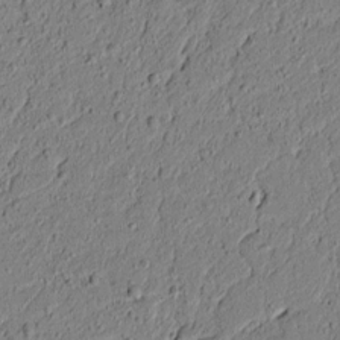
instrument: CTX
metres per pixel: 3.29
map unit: lAvf
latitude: 5.8205
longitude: 167.1053
